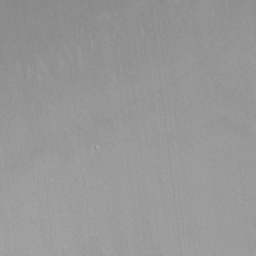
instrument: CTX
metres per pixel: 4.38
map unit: Ht
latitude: -6.1794
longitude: -36.5735
